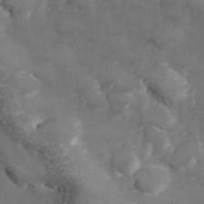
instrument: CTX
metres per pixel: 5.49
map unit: Hve
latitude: 33.3860
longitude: 149.5777
